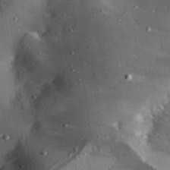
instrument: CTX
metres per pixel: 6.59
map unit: Hve
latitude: 25.7449
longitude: -91.9150
